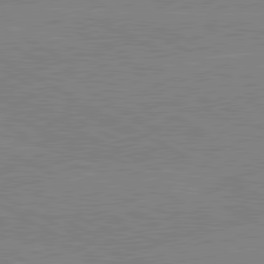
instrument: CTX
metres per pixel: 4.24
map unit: lApd
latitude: 80.2522
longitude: -127.5749
